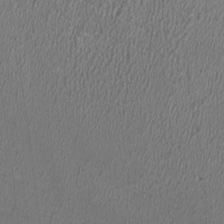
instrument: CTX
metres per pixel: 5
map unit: HNhu
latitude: 0.3089
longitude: -0.5168
